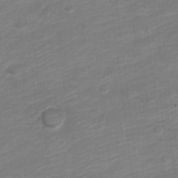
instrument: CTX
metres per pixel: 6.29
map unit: Nve
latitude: -18.2362
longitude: 109.2754
